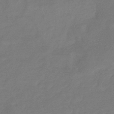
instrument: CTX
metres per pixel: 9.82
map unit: eHb
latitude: -36.8786
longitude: 78.9352
